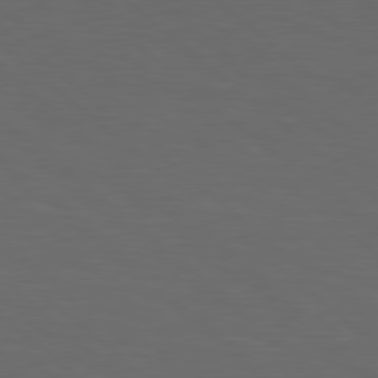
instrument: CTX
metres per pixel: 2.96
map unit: lApd
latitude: 78.5357
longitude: -176.3467
